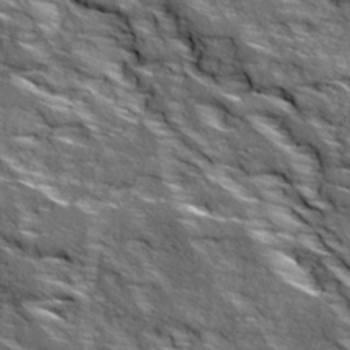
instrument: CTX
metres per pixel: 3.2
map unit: Ave
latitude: 19.1403
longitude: -135.4993
